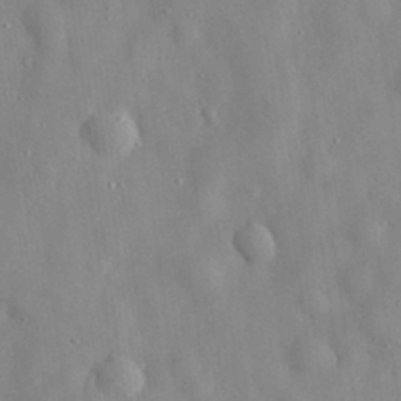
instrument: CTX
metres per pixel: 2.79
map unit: eHh
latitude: 29.6316
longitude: -74.3467
